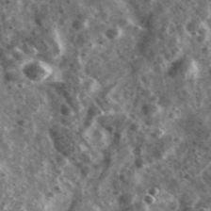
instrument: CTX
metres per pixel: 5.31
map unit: Ave
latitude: 38.4223
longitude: -107.8205
